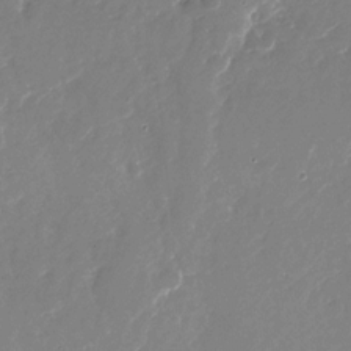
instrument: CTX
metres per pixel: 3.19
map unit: Nhu
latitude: -26.7274
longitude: -73.8962
